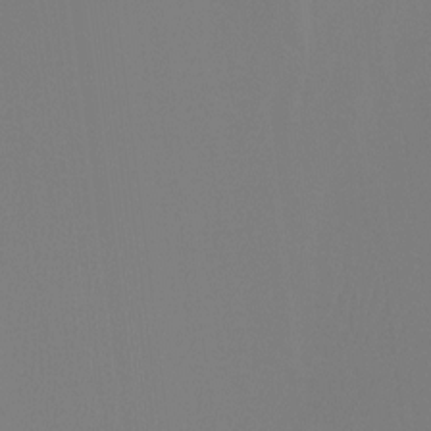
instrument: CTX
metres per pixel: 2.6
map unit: Htu
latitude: -14.5763
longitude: -48.2900
